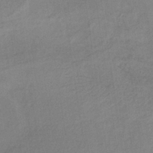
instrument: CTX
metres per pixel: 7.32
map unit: HNb
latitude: -32.9920
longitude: 63.2754
